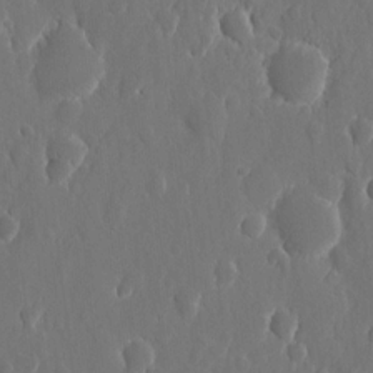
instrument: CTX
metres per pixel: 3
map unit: eHh
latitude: 10.8380
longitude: -70.9325
